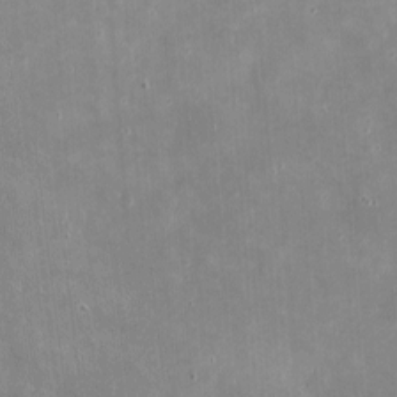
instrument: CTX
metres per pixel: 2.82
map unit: eHh
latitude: 4.1389
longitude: -70.4412
